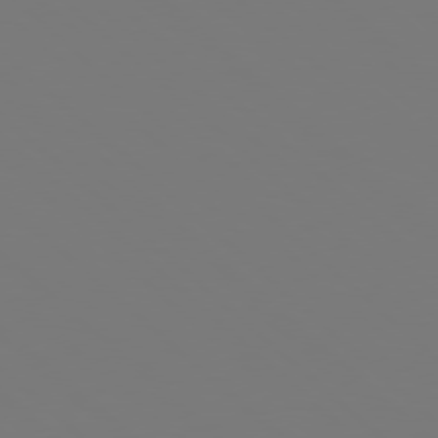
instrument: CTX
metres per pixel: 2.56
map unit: Hpe
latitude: 78.0822
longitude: -162.7813
